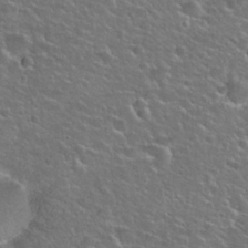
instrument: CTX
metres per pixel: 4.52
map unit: Hto
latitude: 25.8772
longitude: -50.1200
